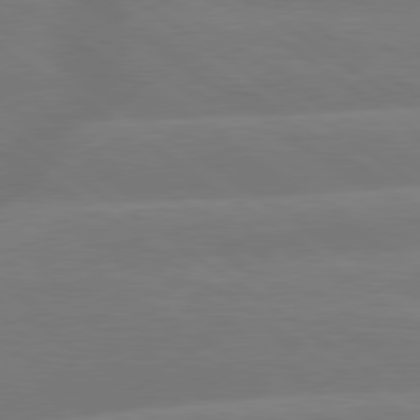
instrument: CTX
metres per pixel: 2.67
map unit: lApd
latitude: 79.7072
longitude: -148.9703
